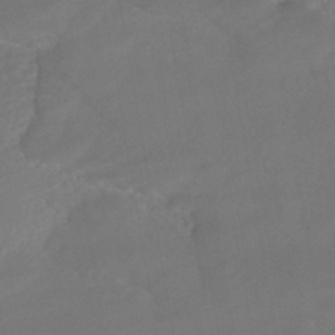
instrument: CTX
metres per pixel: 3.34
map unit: HNhu
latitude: -43.4265
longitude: 102.8597
